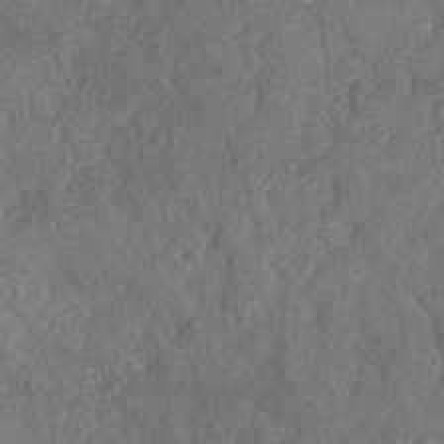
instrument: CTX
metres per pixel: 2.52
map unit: eHh
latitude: -40.3495
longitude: -27.1781
